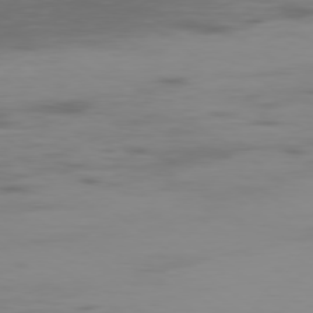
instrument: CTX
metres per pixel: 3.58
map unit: Ap
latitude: -78.9163
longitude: -78.4979
